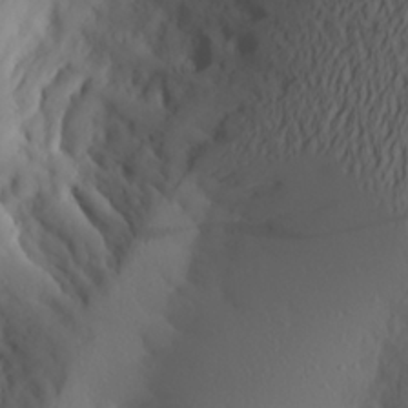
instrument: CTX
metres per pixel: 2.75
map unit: Aa
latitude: 27.3104
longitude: -146.8569
